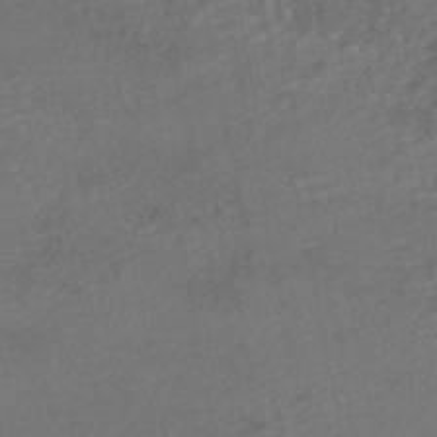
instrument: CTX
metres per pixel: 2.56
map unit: HNhu
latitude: -47.8989
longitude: 98.2172
